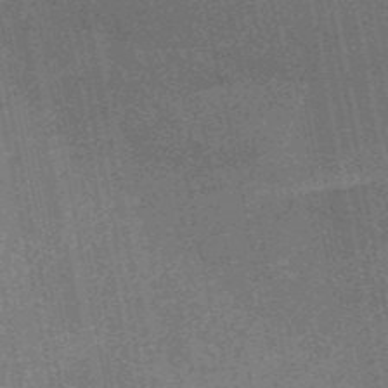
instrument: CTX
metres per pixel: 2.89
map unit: HNb
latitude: -52.7652
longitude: -49.3104
